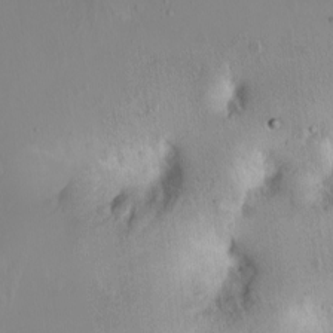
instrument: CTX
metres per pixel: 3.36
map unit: Ht
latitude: -0.9920
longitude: -60.9702
